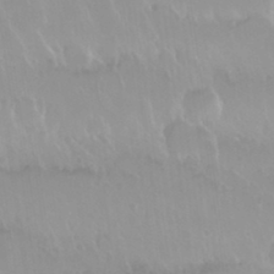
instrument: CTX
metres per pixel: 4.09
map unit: Nhu
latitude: 29.7827
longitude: -56.4601
